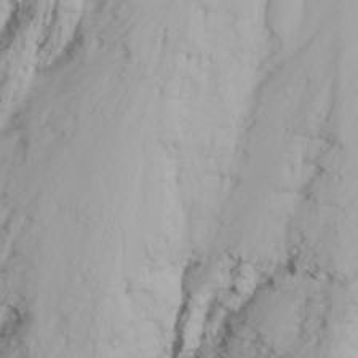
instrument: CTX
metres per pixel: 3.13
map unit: Nhu
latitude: -4.9730
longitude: -85.0459
